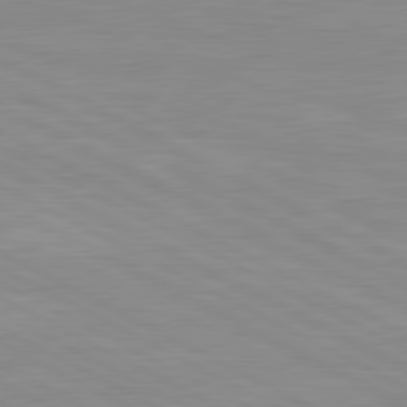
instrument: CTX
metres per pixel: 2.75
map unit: lApd
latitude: 80.7246
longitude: -172.1766
